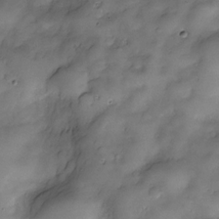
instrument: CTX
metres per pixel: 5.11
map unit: Nve
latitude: -26.1227
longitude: -148.8380
